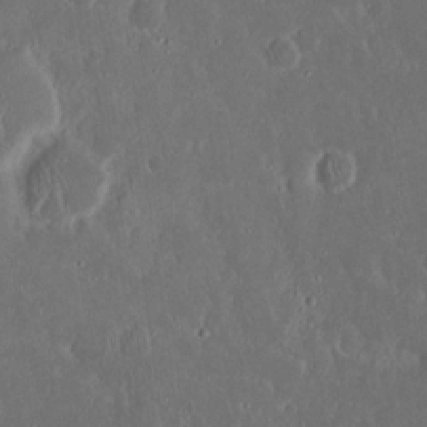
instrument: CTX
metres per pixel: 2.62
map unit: eHh
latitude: 17.0647
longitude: -73.9151
